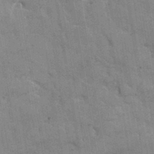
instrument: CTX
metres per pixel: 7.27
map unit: lHvf
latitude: 36.4601
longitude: -90.2523
